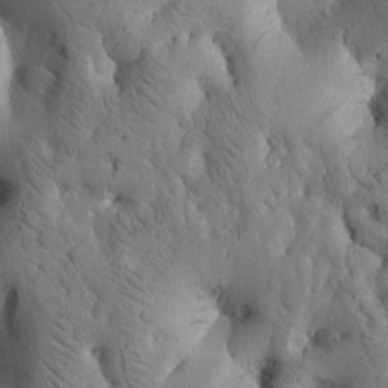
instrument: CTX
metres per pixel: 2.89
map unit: Htu
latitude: -3.5588
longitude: 170.9731
